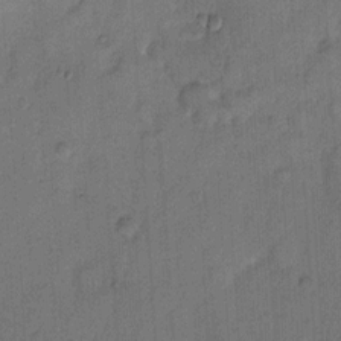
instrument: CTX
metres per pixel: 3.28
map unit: Hto
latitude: 8.1578
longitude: -61.5560
